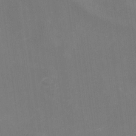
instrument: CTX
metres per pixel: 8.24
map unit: eHh
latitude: -22.1606
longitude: 15.2943
